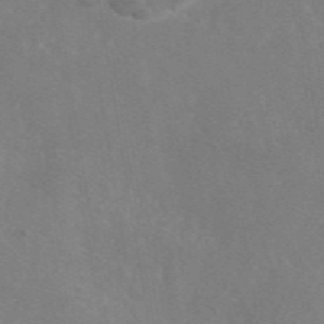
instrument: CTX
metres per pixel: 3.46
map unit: eAb
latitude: 46.3468
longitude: 111.1620
